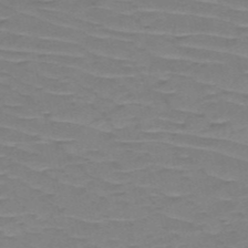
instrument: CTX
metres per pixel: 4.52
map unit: HNb
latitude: -53.5210
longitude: -44.1389
